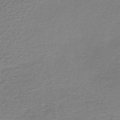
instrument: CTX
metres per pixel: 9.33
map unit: HNb
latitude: -34.1984
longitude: 52.8974
